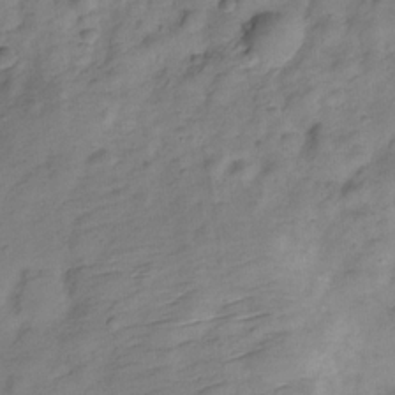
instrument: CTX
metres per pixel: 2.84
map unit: Hve
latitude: -28.1984
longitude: 92.1984
